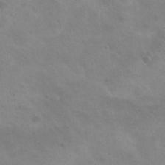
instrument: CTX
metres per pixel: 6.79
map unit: Hto
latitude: 31.1592
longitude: -47.7450
